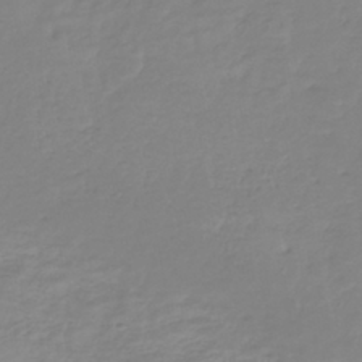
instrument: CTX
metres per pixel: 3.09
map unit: lHb
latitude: -40.5007
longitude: 68.1227
